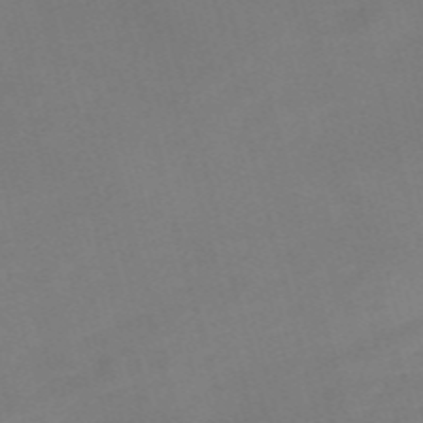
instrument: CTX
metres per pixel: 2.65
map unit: Nve
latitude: -58.7274
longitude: 58.2550
